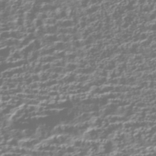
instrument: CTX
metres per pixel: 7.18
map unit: HNhu
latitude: -43.1809
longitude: 106.3873
